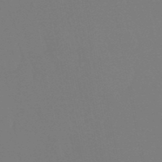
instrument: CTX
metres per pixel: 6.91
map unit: eHb
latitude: -50.6707
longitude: 74.3685
